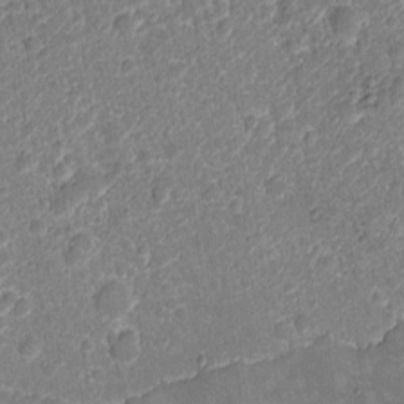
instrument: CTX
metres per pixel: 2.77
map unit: eHh
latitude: 4.3278
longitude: -69.1592
